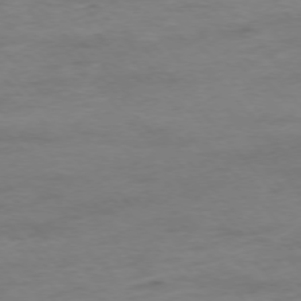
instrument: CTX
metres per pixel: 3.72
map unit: Ap
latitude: -76.5007
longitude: -84.0255
